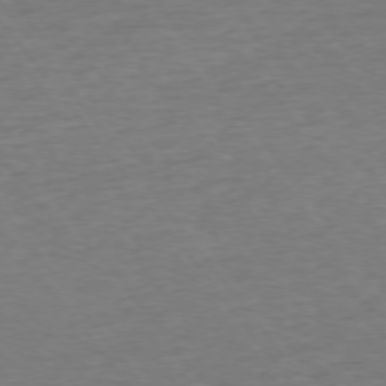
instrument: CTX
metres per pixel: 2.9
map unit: Ap
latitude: -75.3699
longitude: -89.3104
